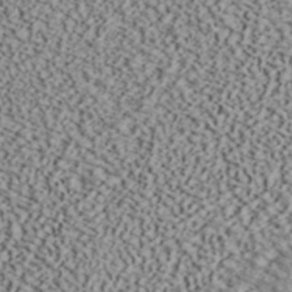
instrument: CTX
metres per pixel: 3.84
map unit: ANa
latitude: 40.4223
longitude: 30.2361
